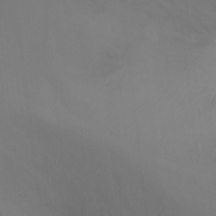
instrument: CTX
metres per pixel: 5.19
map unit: Ht
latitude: -11.4832
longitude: -34.5356
